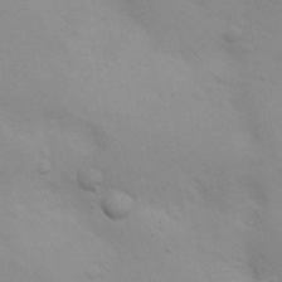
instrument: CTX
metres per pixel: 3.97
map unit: Nhu
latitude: 10.4223
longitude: -24.7813
